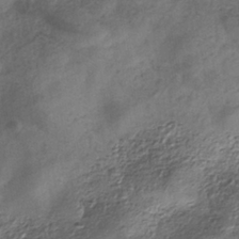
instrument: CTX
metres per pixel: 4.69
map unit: HNhu
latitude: -39.5021
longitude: 106.9164
